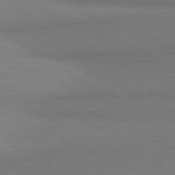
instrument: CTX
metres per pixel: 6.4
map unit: lApd
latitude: 81.4048
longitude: 161.6911
